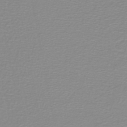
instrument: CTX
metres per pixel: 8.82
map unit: lHb
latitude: -44.1417
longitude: 55.1431
